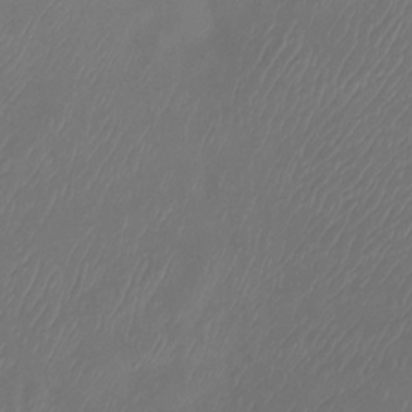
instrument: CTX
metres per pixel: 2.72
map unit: Htu
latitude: -14.0472
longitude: -49.3104
